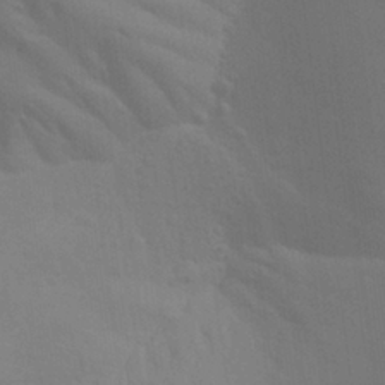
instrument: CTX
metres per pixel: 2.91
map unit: Aa
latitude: 27.3293
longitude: -145.7449
